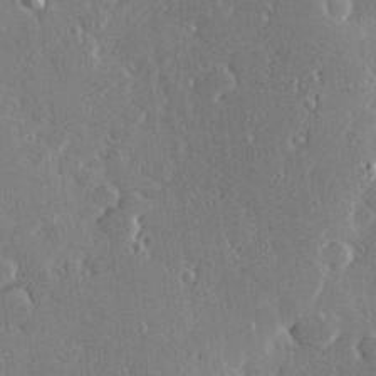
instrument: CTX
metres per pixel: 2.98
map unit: Hve
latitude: 28.2522
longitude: -92.3467
